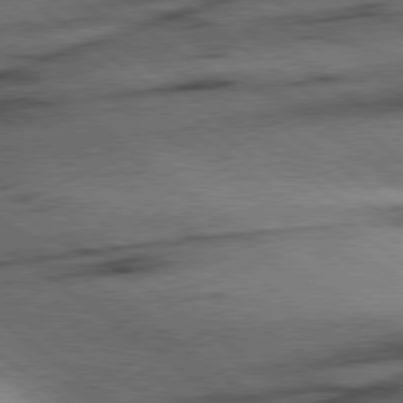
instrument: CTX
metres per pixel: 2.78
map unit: Hpe
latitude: 78.6302
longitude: -155.0836
